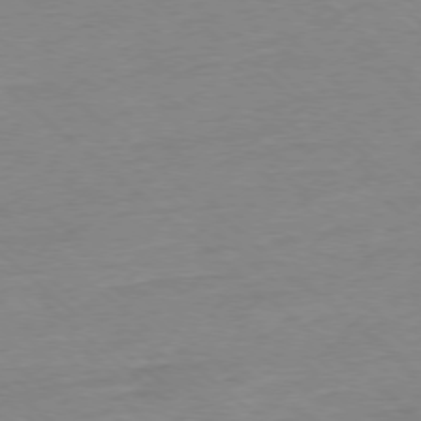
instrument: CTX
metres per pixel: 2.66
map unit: Ap
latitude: -77.4832
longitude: -96.4223
